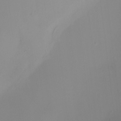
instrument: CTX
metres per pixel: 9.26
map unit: HNhu
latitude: 9.6505
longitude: 10.9920
